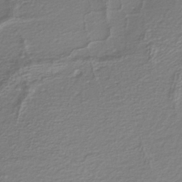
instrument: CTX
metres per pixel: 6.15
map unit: lHb
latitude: -38.5385
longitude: 58.7085
